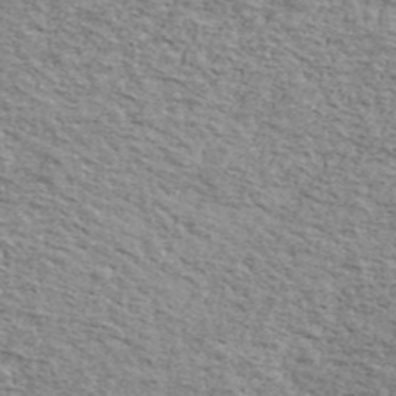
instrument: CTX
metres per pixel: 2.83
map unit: Ave
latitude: 41.2348
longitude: -109.6127
